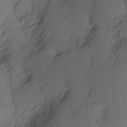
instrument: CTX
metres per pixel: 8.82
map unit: Nhu
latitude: 1.9906
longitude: -76.2900
